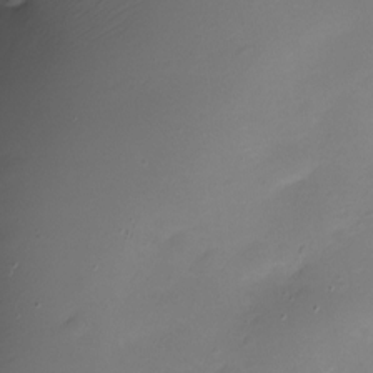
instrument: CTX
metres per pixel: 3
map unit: Nhe
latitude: -19.9367
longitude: 143.8800
